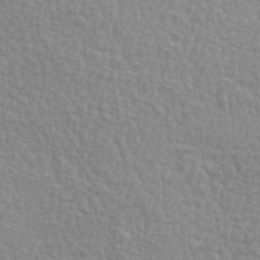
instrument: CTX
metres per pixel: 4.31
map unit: lAa
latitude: -4.1605
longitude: -121.8395
